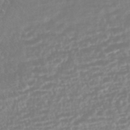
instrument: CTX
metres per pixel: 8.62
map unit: HNhu
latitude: -44.9920
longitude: 100.5762
